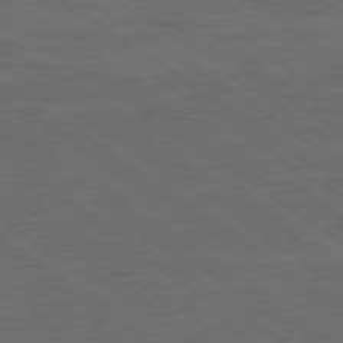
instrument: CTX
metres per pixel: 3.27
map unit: Ap
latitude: -79.4265
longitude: -98.9891
